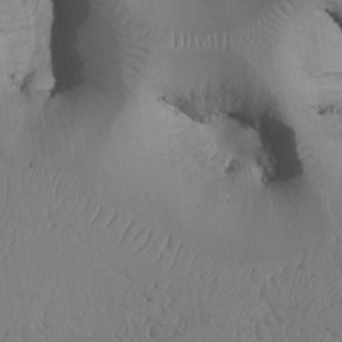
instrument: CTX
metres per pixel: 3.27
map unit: Htu
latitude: 3.3104
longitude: 147.8989
